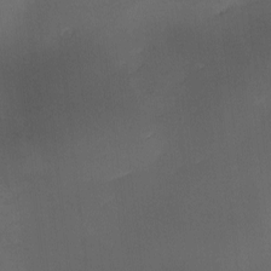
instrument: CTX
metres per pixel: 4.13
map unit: Ave
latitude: -10.5007
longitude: -122.5168
